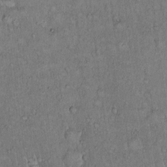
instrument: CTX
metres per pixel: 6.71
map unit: Hto
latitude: 14.3468
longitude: -57.1025
